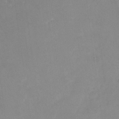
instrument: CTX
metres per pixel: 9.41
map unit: Nhu
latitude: -29.0298
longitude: -63.5560
